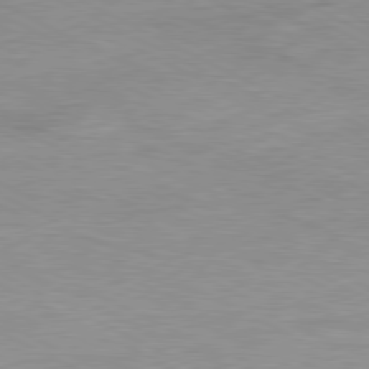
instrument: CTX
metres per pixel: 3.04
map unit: Ap
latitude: -80.9920
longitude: -86.0633
